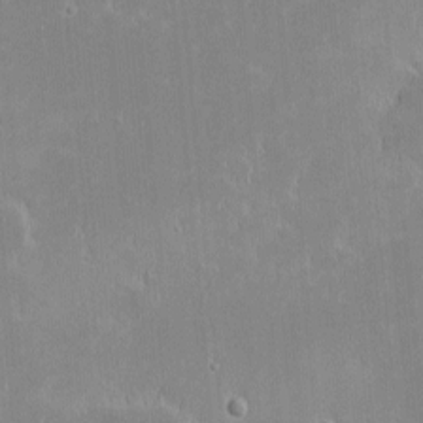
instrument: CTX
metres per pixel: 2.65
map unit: eHh
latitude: -2.4062
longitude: -85.0836
